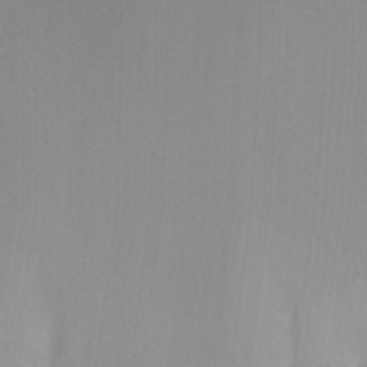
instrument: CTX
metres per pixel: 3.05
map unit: Nhu
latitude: -8.5574
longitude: -49.3671
